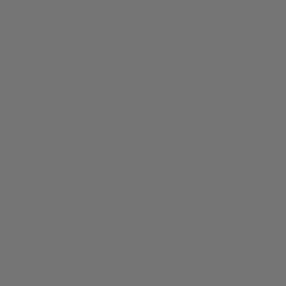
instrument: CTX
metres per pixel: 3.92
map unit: Ap
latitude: -76.0661
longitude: -63.3860
